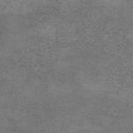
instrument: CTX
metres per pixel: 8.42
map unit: eAb
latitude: 45.2537
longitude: 103.4077
